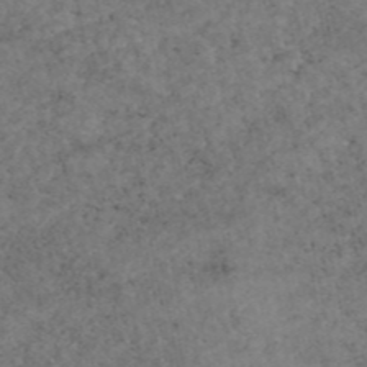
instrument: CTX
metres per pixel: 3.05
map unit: eAb
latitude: 45.1214
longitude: 115.2754
